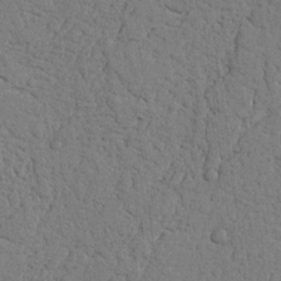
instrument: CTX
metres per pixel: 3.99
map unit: Nhu
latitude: 19.9906
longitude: -76.4979
